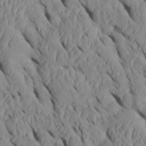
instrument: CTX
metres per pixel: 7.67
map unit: Htu
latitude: 1.4237
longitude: 148.3873
